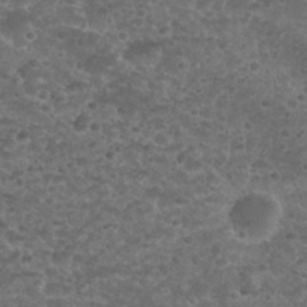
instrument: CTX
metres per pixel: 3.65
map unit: Nhu
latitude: 25.8205
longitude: -51.4993
